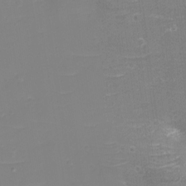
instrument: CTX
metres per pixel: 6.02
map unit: eHh
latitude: -3.6154
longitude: -75.8017
